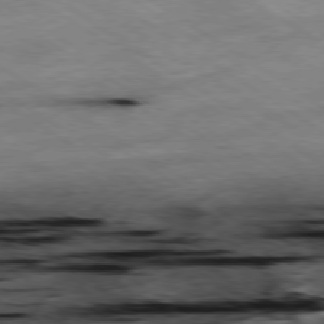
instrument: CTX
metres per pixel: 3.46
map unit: Hpe
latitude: -78.9730
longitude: -20.7435
